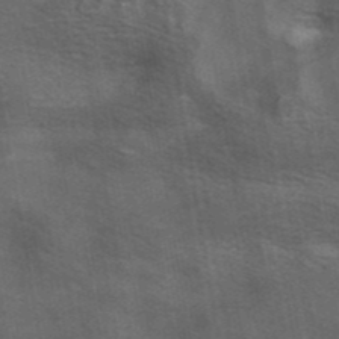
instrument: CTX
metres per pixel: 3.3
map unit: ANa
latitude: 42.0444
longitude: 16.1984
